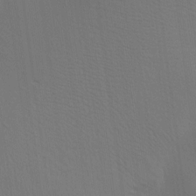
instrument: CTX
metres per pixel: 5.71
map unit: Aa
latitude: 15.1970
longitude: -147.6316
